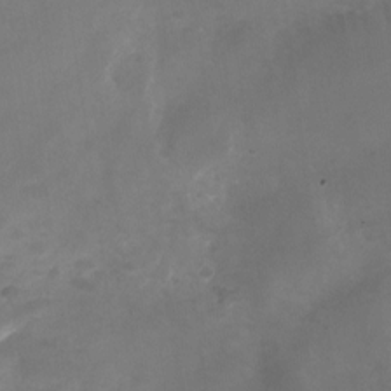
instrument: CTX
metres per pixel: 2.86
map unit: Nhu
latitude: -25.8800
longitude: -70.8380
